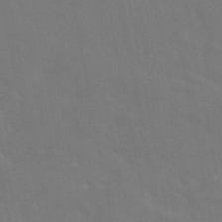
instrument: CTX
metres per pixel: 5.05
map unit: eAb
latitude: 45.9150
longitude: 121.3131
